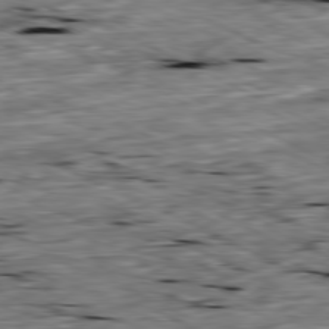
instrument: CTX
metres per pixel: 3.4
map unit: Ap
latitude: -80.7086
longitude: -91.6883
